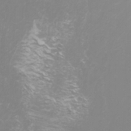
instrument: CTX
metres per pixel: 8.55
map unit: Nhu
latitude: -4.9919
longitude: -74.4034
